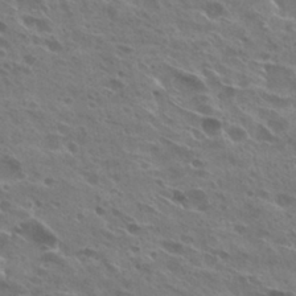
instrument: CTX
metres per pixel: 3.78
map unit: Hto
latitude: 27.1403
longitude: -40.7624
